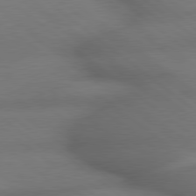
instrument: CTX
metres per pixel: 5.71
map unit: lApd
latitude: 79.2726
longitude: -167.3103
